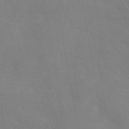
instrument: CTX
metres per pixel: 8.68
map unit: eAb
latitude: 45.2537
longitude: 121.7666
